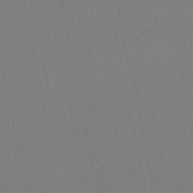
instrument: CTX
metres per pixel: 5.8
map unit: eHb
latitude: -49.8045
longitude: 72.8786
